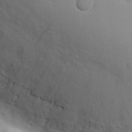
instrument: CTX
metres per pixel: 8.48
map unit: eHh
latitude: 19.3670
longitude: -69.3671
